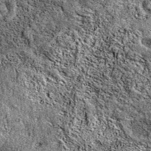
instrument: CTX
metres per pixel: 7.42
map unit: eAb
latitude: 38.2711
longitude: 110.9920
